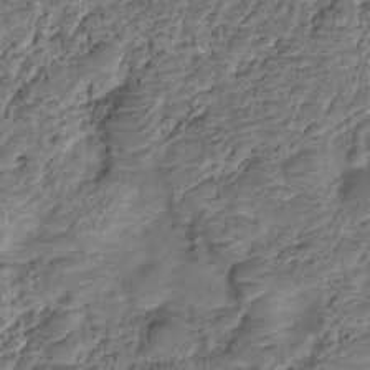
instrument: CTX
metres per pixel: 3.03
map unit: HNhu
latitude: -21.3698
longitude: 84.9352
